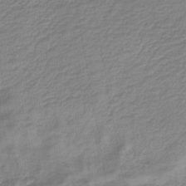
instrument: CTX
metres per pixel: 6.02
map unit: lHb
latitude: -45.3132
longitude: 61.1053
